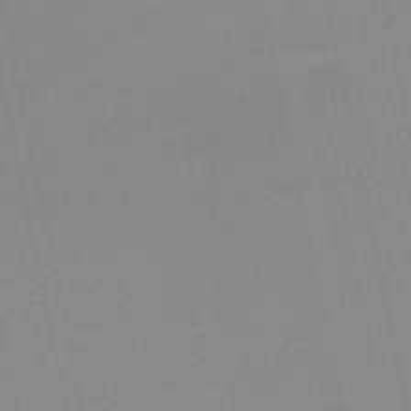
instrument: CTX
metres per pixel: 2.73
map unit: HNb
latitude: -50.8975
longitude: -50.6490
